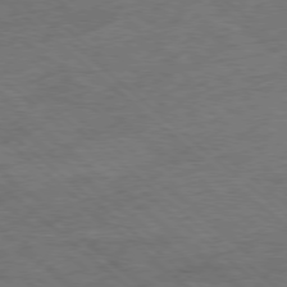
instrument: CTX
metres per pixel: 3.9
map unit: Hpe
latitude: -78.7463
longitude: 17.1998
